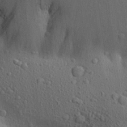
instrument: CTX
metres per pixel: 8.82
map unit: Aa
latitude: 22.9136
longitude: -144.6679
